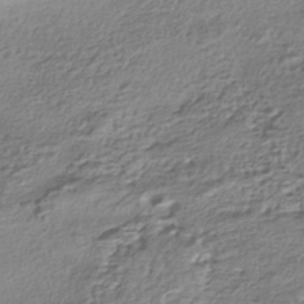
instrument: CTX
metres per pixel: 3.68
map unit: HNhu
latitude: -41.9367
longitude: 100.6140
